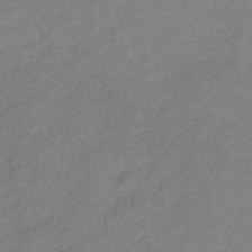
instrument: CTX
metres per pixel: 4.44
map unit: lHb
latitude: -34.4062
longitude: 69.3887
